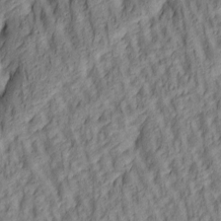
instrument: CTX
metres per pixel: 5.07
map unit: lAa
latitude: 4.9325
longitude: -116.0633
